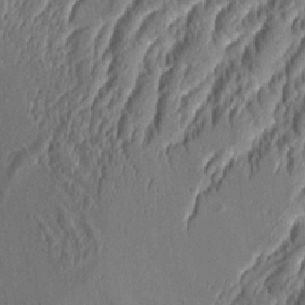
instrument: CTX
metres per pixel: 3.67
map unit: Aa
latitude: 8.9514
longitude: -130.8947
